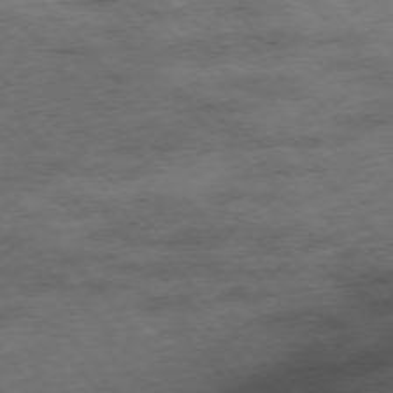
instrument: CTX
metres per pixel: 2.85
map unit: Hpe
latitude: -76.2362
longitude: -17.6883
